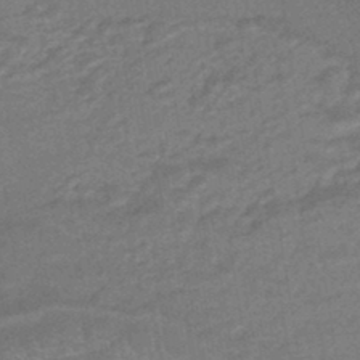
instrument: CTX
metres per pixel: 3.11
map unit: HNhu
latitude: -44.8975
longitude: 90.9920
